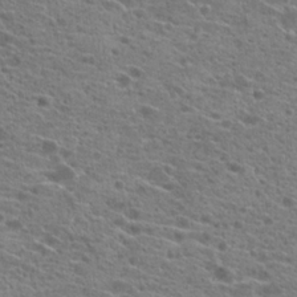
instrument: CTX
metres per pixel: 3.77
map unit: Hto
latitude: 21.4427
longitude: -41.8394
